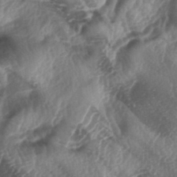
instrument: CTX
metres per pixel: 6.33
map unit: lAa
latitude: -5.0108
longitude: -126.7057
